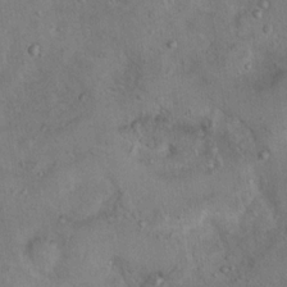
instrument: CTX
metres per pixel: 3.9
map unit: Nhu
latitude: 13.2726
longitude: -27.4993
